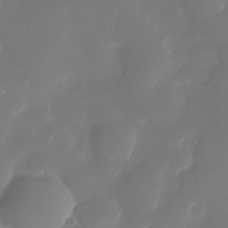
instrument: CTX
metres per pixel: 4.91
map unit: Nhe
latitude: -34.3495
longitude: -144.9136
